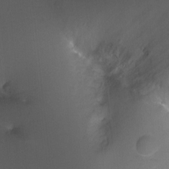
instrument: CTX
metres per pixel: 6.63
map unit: Ht
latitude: -9.9178
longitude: -37.1403
